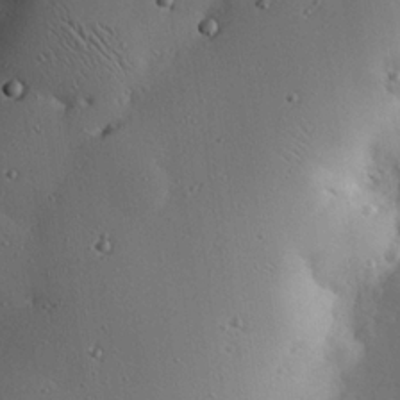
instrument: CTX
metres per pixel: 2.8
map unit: eHh
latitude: 22.9892
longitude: -91.3671
